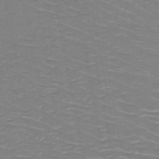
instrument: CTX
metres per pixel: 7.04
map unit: HNb
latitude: -49.7289
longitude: -47.2537
